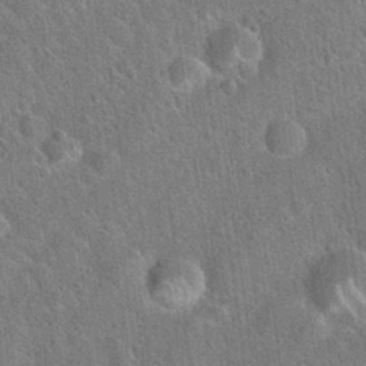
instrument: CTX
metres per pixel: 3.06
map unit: Hto
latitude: 21.1970
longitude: -51.8394
